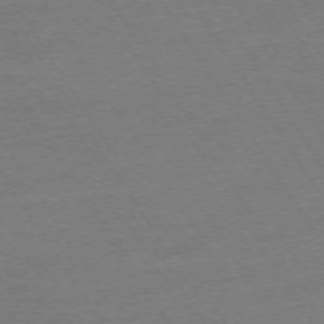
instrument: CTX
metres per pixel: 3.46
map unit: Ap
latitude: -73.7477
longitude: -84.7057
